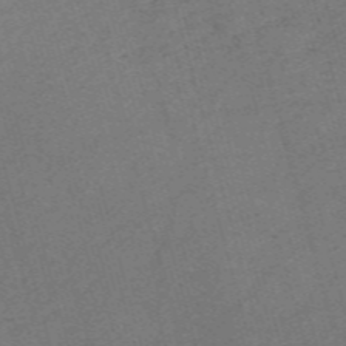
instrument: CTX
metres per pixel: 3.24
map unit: Nve
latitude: -59.5210
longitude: 65.1054
